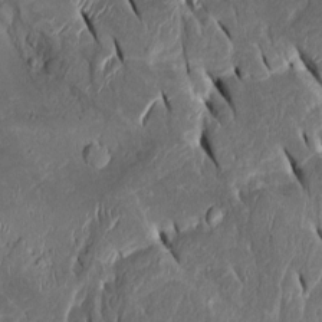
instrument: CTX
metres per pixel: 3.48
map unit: Htu
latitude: -1.2565
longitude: 149.4644
